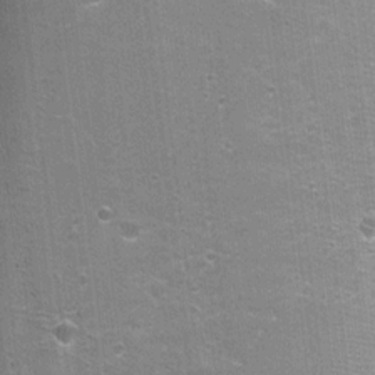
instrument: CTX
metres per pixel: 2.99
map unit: Nhu
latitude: 2.3278
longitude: -17.6504
